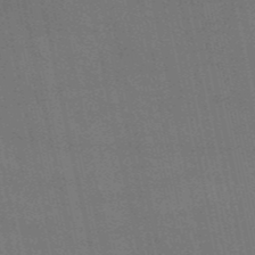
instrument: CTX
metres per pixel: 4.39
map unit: HNb
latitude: -52.4251
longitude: -39.8772
